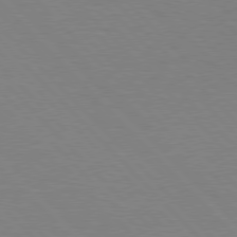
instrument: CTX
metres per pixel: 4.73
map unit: lApd
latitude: 77.4804
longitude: -59.1970
